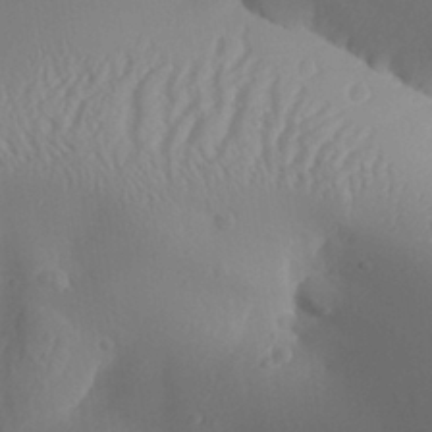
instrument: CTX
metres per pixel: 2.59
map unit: Aa
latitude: 30.9514
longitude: -140.9891
